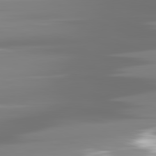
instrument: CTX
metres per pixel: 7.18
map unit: lApd
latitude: 81.5182
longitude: -138.1767
